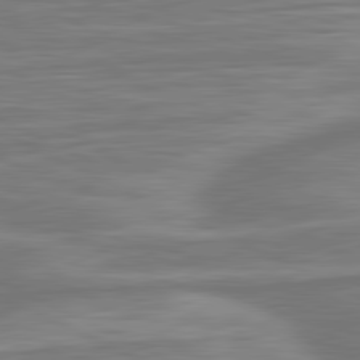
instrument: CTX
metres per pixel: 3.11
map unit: lApd
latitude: 81.2726
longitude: -174.6302
